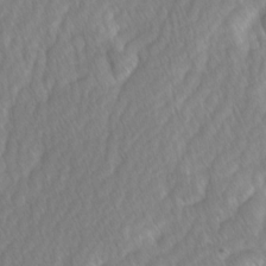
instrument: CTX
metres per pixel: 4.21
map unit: Ave
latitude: -1.0676
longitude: -113.3482
